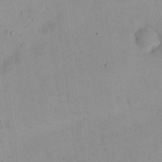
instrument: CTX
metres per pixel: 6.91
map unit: eHh
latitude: 24.1766
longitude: -64.6679
